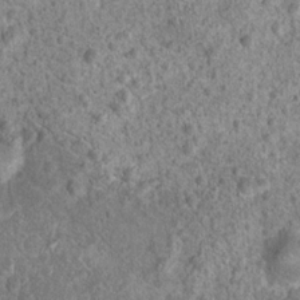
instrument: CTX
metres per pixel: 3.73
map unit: Hto
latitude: 18.4034
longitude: -42.7057
